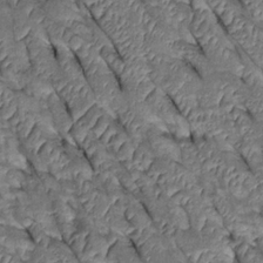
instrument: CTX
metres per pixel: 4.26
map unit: Htu
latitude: 0.7624
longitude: 148.1228
